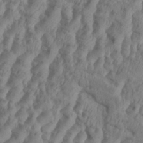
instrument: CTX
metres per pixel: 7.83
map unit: Aa
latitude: 34.5168
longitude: -136.5546
